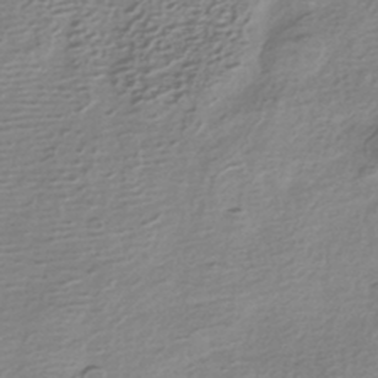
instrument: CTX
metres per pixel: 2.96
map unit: HNhu
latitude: -41.4643
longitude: 99.2754
